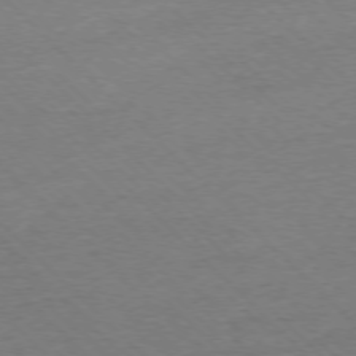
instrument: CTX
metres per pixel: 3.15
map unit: Ap
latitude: -76.5952
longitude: -93.8772
